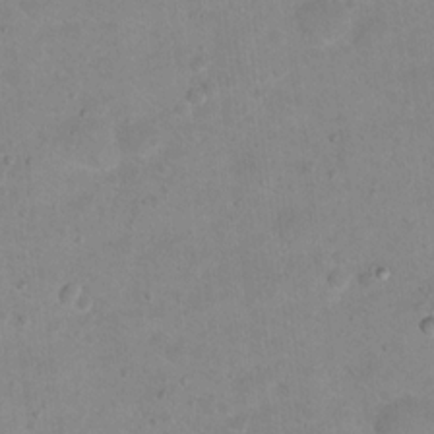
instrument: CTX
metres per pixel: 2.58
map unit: Hto
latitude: 16.1200
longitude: -37.2915
